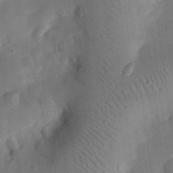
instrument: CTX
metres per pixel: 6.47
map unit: eHh
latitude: 25.2159
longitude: -69.2159
